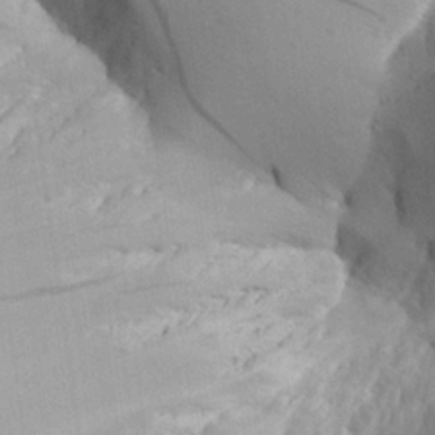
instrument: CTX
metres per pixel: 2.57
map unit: Aa
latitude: 25.0836
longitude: -129.2159
